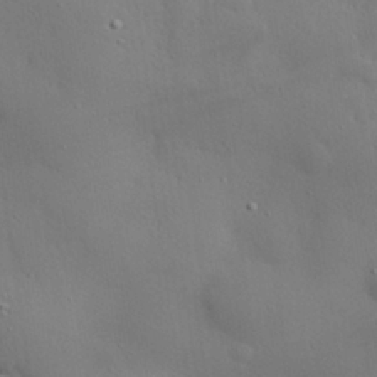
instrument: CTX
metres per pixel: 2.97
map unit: eHh
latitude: 28.1578
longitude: -82.4412
